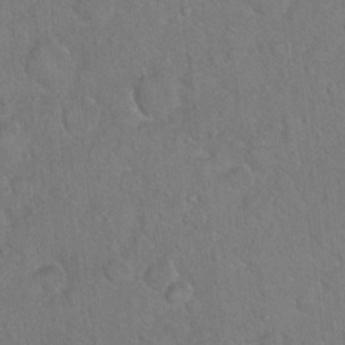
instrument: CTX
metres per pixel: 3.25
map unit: Hto
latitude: 15.3860
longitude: -40.5167
